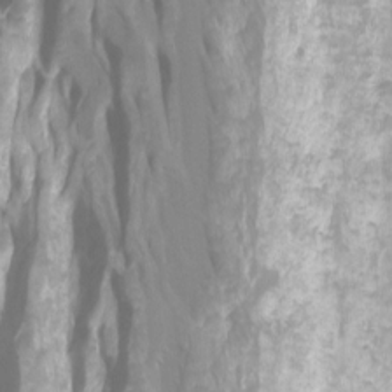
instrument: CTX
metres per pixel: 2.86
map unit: Htu
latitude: -7.6155
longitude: -48.0822
